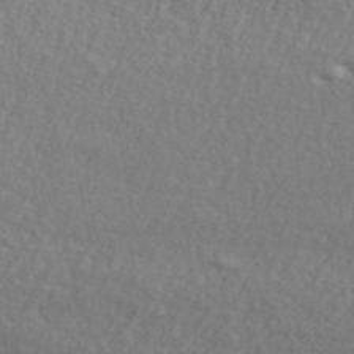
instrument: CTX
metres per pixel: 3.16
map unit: ANa
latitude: 44.3845
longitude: -85.4615
